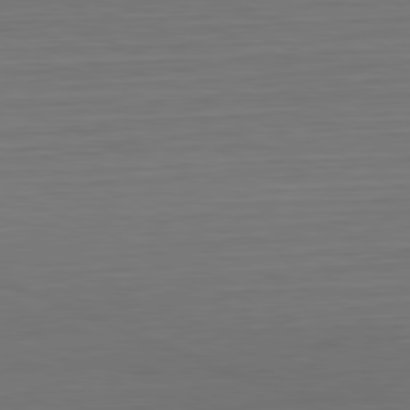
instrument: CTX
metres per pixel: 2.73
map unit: Hpe
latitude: -81.8423
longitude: 6.4062
